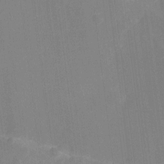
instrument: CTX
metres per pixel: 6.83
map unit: Ht
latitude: -12.5952
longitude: -24.3656
